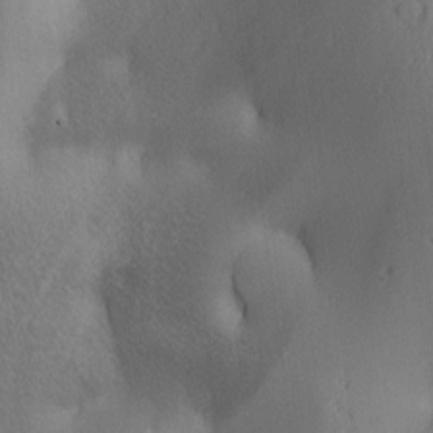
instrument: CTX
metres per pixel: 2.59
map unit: lAa
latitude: 3.2159
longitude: -117.0081
